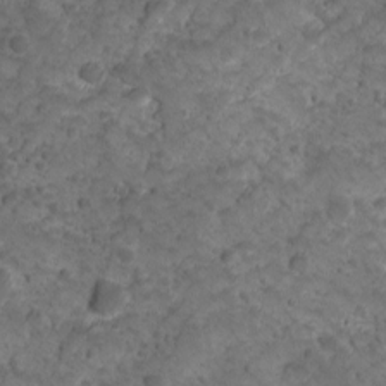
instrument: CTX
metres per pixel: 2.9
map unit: Ave
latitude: 10.3278
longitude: -105.2537
